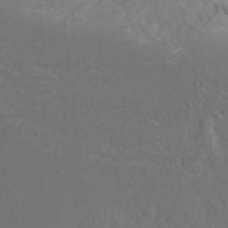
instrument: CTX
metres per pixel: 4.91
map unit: ANa
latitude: 42.6491
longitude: 28.5763
